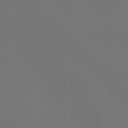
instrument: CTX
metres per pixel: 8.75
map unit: Htu
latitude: -13.9367
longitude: -47.6883
